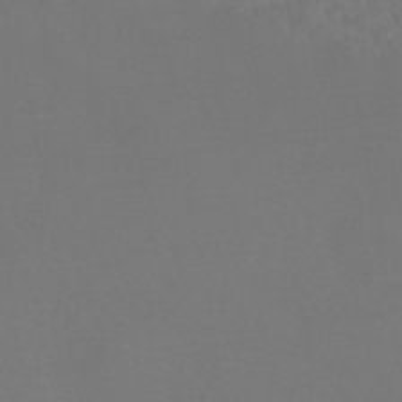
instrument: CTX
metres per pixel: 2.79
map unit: HNhu
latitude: -42.6518
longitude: 94.0283
